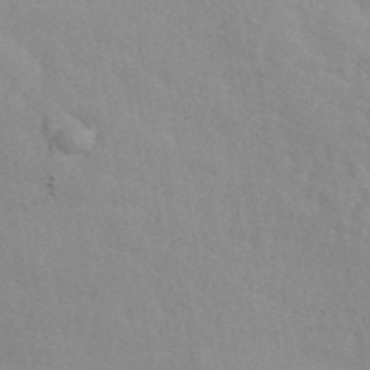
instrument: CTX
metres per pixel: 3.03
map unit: ANa
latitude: 42.0255
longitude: 53.6910
